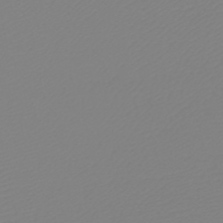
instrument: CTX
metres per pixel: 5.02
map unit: HNb
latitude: -48.8030
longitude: -51.2348
